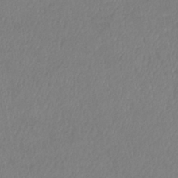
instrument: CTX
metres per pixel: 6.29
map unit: eHb
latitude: -38.4818
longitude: 76.4818
